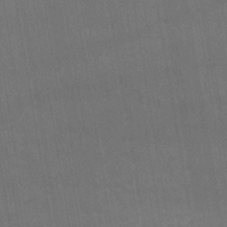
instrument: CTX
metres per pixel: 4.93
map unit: lHb
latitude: -42.2550
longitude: 65.6722
